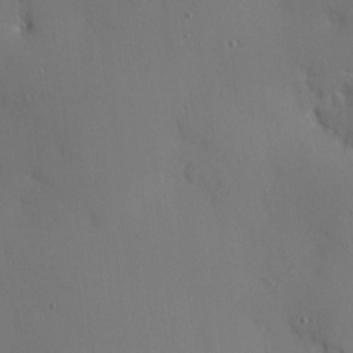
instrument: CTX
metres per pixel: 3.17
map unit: Ave
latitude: 12.4412
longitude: -101.3104
